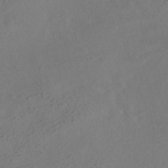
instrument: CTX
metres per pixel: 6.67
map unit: HNhu
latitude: -40.5763
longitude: 104.5384
